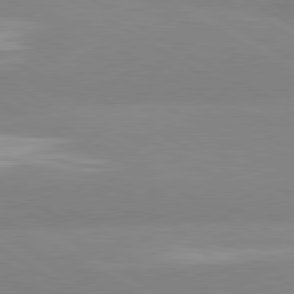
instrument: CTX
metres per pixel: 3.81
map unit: lApd
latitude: 80.3656
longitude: -152.5357
